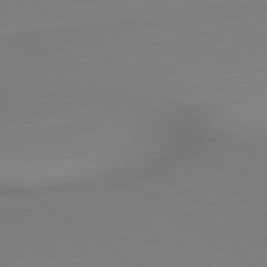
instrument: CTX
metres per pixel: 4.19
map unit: lApd
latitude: 79.1403
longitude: 178.6140
